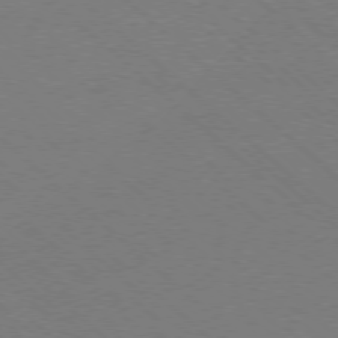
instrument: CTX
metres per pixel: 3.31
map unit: Ap
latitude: -78.3873
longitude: -85.0648
